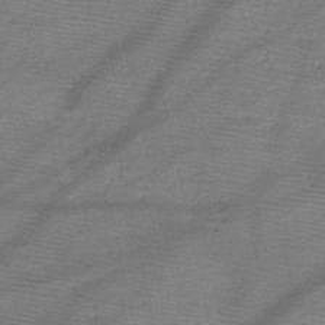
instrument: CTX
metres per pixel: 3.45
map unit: HNb
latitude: -49.7856
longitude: -41.3103
